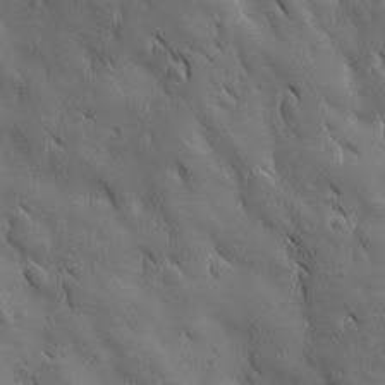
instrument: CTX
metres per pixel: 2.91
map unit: Ave
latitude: 12.5735
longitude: -105.3293
